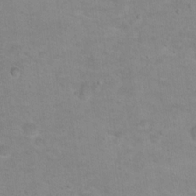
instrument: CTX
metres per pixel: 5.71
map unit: Nhu
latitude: 17.5371
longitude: -32.1200
